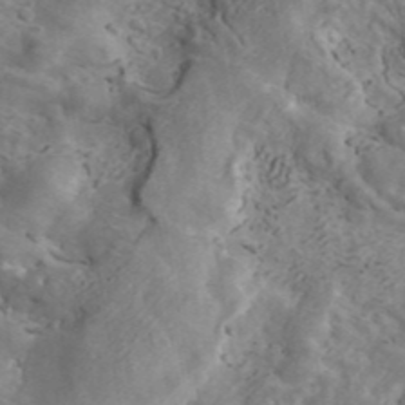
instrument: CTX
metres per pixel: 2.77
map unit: ANa
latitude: 42.2901
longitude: 16.7086
